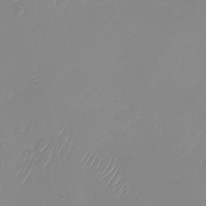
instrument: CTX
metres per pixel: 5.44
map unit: Nhu
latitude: -28.0094
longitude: -63.8962
